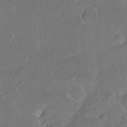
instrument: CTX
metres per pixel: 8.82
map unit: Hto
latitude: -7.3509
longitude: -36.2334
